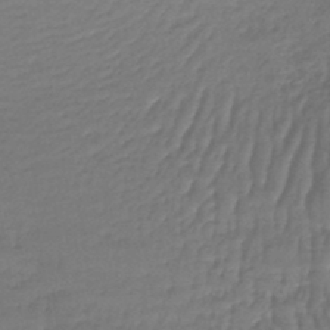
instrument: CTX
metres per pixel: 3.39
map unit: lHb
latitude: -43.6343
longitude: 59.2942
